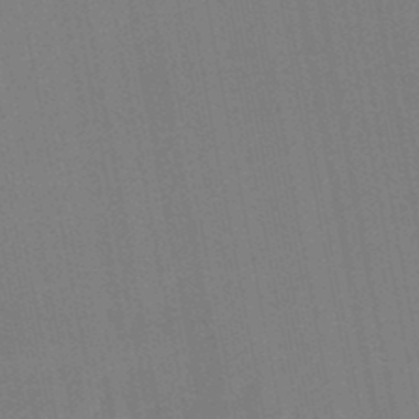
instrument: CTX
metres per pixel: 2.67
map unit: lHb
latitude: -47.3698
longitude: 69.9178
